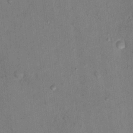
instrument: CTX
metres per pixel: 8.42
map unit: Nhu
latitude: 13.2915
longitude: -36.7058
